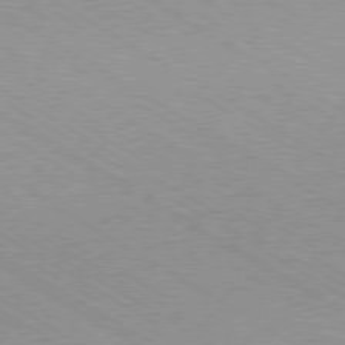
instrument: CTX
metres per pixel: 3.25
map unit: Hpe
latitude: -80.2929
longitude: 19.7478
